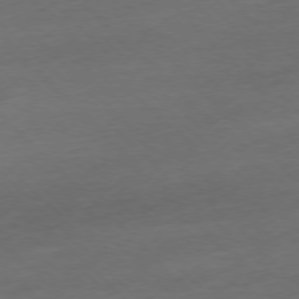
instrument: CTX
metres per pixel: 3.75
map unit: Ap
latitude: -77.4076
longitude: -64.8569
